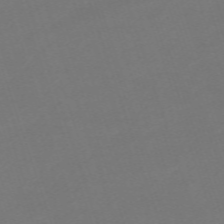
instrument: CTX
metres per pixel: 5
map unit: eHh
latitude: -63.5588
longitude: 49.6344
